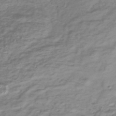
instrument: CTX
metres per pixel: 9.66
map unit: lHb
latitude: -41.2187
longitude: 70.7652
